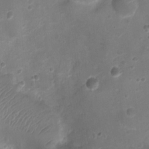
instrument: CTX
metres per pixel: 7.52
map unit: Ht
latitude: -3.4832
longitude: -19.3481
